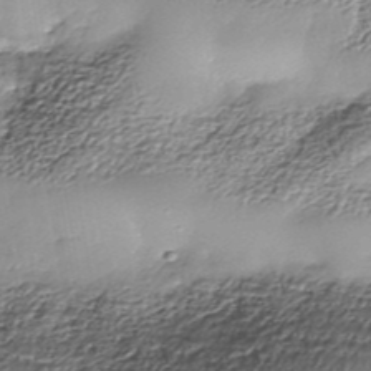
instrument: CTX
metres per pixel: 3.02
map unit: Nhe
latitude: -37.9745
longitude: -148.8569
